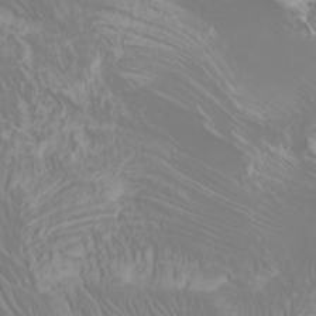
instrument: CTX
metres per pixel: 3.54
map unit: Htu
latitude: -4.6896
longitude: -89.7261
